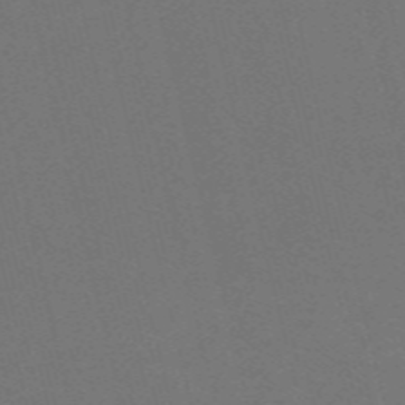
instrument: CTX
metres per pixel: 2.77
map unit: Nve
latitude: -59.3131
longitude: 63.1809
